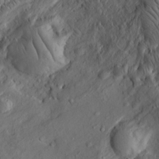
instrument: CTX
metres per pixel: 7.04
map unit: Htu
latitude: -3.4643
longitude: 157.1998
